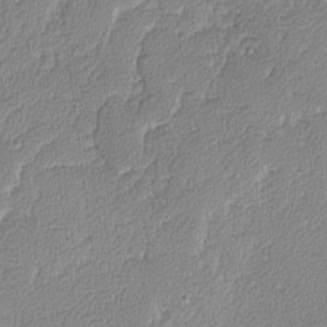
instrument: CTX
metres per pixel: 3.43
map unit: lAvf
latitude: -8.1606
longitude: -112.5735
